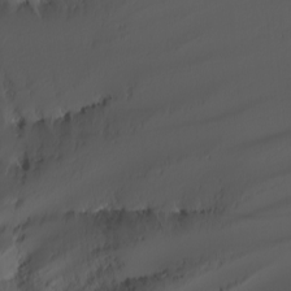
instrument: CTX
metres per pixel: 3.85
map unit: Nhu
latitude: -4.8219
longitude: -92.2522
